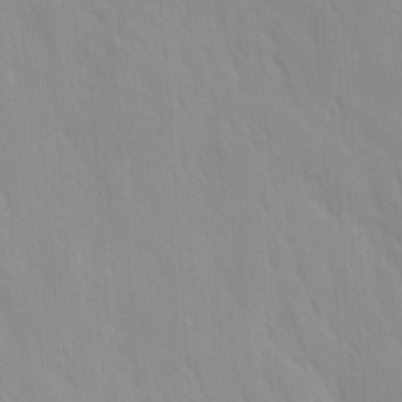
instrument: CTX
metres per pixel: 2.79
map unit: Ave
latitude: 9.5182
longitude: -104.1956
